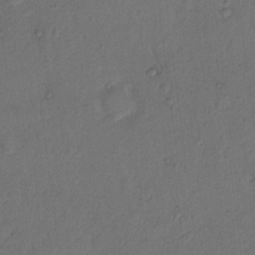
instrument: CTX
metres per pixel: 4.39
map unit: Hto
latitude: 7.1214
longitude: -62.0255
